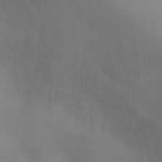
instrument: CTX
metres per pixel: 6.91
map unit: Ht
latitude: -8.7085
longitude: -27.8583
